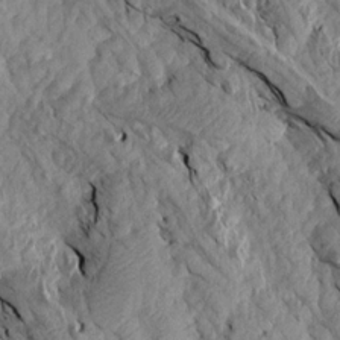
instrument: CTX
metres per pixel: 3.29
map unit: Aa
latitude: 16.5546
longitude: -145.4993
